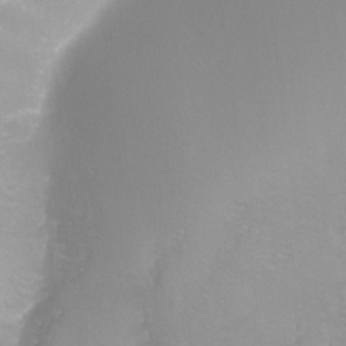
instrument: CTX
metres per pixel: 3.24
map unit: Ht
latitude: -8.3873
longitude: -35.8394
